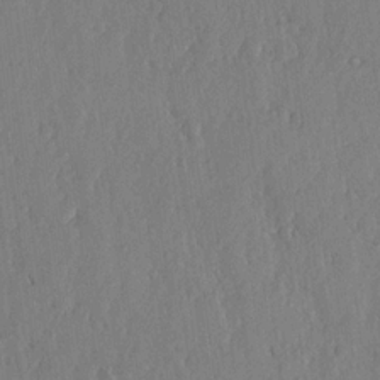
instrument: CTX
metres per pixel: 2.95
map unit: lHvf
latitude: 19.1403
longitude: -115.7071
